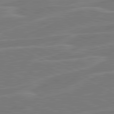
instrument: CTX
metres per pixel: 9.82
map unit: lApd
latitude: 81.1403
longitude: 121.0486
